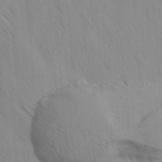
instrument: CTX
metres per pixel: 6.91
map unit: Ave
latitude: -0.9731
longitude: -112.9136
